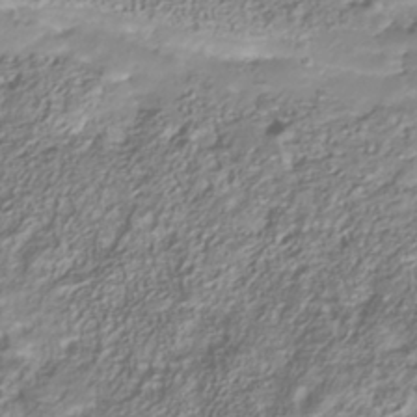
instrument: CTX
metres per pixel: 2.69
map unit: Nhu
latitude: -41.1809
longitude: -85.5371
